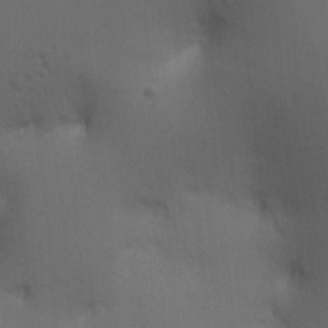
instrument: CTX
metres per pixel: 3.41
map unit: lAa
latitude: 11.9906
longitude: -108.6301
